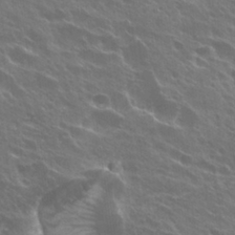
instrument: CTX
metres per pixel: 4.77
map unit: Hto
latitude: 27.7828
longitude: -41.4048
